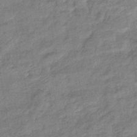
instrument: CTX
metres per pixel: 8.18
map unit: eHb
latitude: -38.4062
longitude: 80.1795
